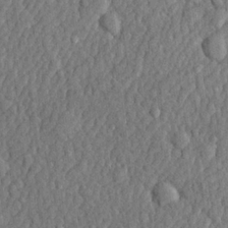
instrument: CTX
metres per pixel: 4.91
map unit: lHvf
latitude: 22.7057
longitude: 142.9541
